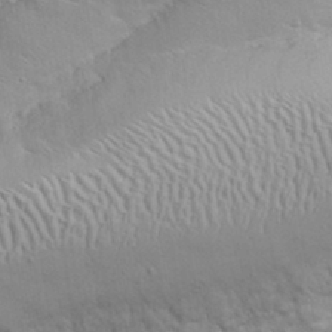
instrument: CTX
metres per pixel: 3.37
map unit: eHh
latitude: 32.0822
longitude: -61.4237
